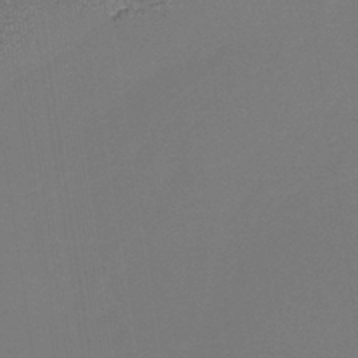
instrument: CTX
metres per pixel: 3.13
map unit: HNb
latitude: -37.7099
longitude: 54.6519
